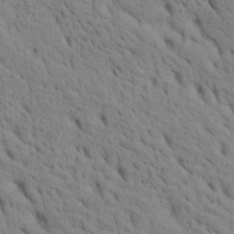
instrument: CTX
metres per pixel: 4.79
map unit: Htu
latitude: -3.9367
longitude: 152.4251
